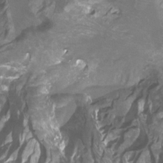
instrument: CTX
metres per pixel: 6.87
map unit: Ht
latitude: -13.4643
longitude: -44.0255
